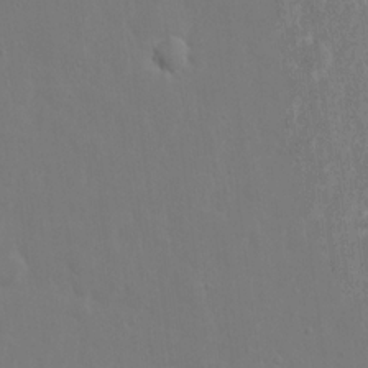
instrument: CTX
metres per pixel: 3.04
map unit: Nhu
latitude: 18.4601
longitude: -74.4223
